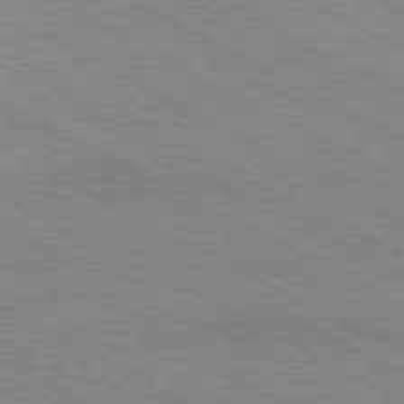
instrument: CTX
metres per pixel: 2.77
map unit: Hpe
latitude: -80.8408
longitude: 20.8974
